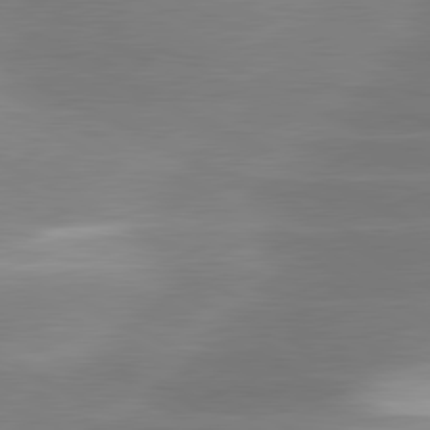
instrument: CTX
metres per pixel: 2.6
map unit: lApd
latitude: 81.0458
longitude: -135.5749
